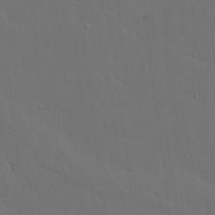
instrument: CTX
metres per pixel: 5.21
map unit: Ave
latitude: 15.8584
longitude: -139.5749
